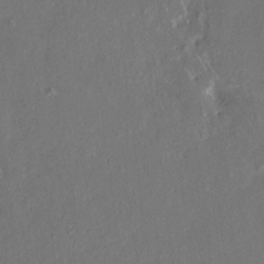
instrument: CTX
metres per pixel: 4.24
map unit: HNhu
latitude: 7.1025
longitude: 3.0675
